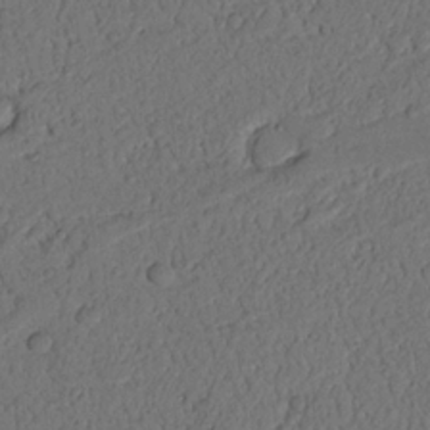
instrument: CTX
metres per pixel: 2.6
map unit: Nhu
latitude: 21.3104
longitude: -75.3671
